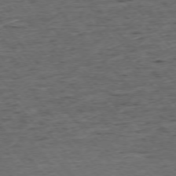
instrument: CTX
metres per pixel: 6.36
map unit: Ap
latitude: -75.2943
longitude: -90.2334
